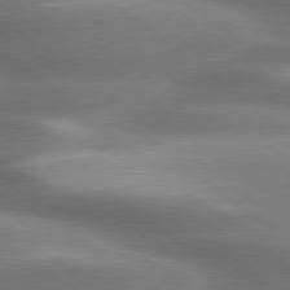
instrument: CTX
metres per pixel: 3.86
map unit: lApd
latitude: 79.5560
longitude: -118.2522
